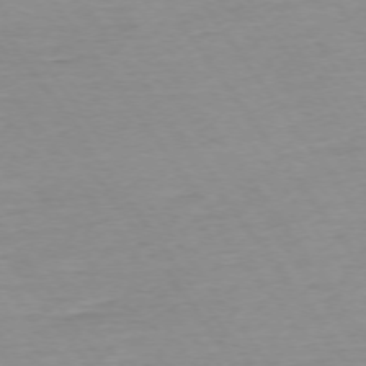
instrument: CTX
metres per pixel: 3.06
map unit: Ap
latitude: -74.5007
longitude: -83.8394
